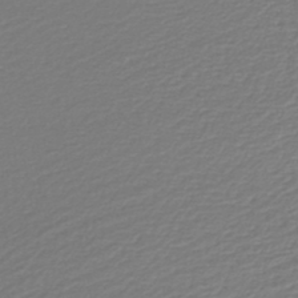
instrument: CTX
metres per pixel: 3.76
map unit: lHb
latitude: -43.2942
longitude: 69.6155
